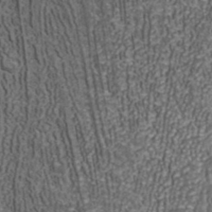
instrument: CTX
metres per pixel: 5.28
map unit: ANa
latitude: 42.2523
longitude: 29.7100
